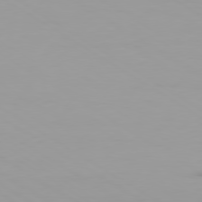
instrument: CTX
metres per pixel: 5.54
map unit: Ap
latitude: -79.8611
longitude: -102.5546
